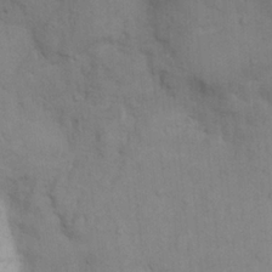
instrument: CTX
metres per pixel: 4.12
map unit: Nhu
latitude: 7.5749
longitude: -24.3278
